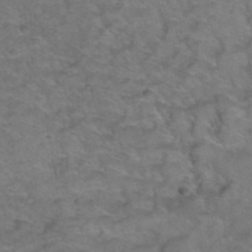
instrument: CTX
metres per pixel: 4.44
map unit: Hto
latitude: 38.4601
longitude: -42.3845
